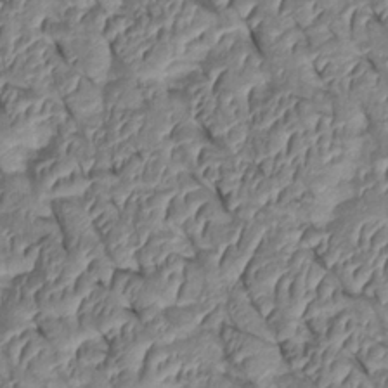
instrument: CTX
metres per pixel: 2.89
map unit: Htu
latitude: 1.4615
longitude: 147.8044
